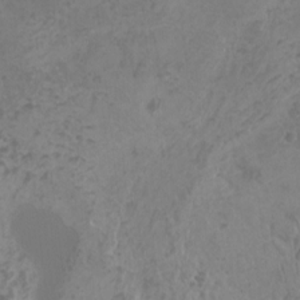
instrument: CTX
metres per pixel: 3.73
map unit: HNhu
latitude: -1.5211
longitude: 1.5399
